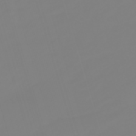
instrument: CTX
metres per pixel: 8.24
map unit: lHb
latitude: -49.7667
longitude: 81.7667
